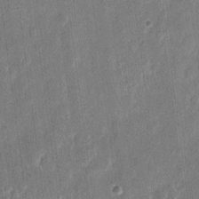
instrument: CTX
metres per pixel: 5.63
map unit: eHh
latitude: 10.9136
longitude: -70.7057
